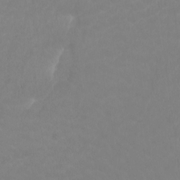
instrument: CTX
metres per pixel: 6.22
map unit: Ht
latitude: -2.5951
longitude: -17.5938
